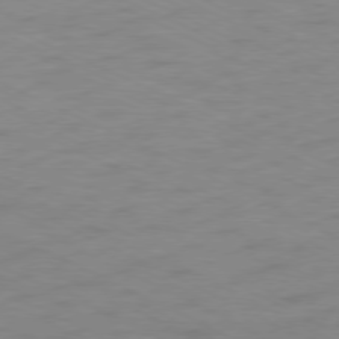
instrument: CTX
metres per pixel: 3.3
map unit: Ap
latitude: -76.7463
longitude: -75.4426
